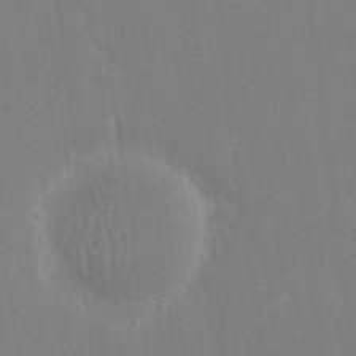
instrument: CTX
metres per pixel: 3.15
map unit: eHh
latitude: 14.6302
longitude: -72.1578
